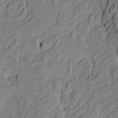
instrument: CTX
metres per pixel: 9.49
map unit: Htu
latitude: -9.8044
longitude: 177.2187
